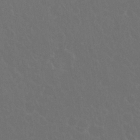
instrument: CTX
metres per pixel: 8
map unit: Nhu
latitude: 26.6491
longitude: -51.8394
